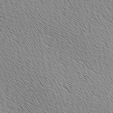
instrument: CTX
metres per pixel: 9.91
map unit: Ave
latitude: 10.1200
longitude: -107.5371
